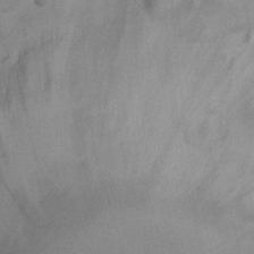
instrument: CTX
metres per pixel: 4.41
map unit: Nhu
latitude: 7.5371
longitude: -24.0633
